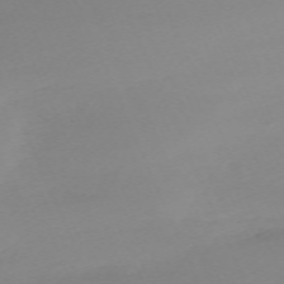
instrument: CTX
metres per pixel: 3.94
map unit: Nhu
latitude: -67.7478
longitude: 37.8233
